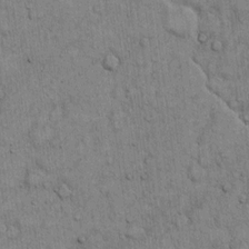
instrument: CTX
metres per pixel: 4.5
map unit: Hto
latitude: 12.3278
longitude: -57.9528
